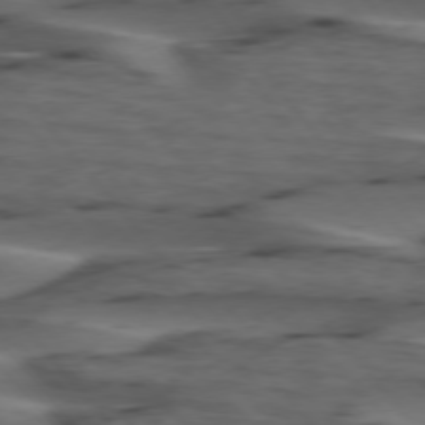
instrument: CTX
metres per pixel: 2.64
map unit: lApd
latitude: 75.6505
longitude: -71.3104
